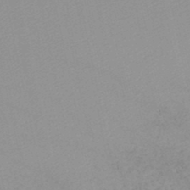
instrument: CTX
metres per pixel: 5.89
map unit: lHb
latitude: -45.9367
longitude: 70.0283
